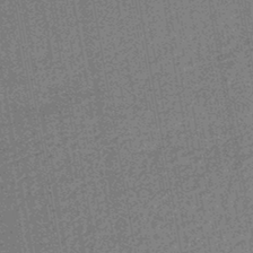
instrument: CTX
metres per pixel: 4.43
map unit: lHb
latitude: -44.3873
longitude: 65.4077
